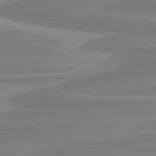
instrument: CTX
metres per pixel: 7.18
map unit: lApd
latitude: 81.0080
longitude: -174.0444
